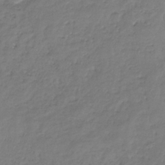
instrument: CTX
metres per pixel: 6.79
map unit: eHb
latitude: -30.4251
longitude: 71.4077
